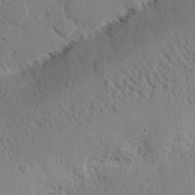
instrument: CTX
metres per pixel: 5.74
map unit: eHh
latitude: 25.9717
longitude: -77.9717
